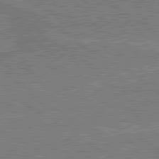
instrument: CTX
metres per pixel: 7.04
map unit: lApd
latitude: 79.8584
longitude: 169.7477
